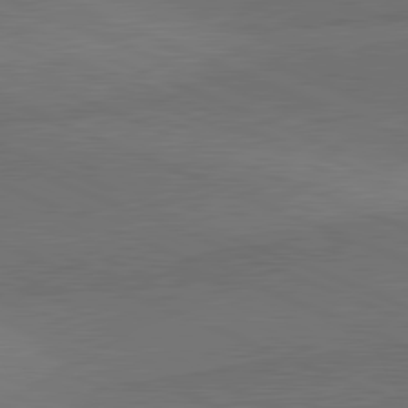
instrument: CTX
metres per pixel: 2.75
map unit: lApd
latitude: 81.4615
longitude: 137.0864
